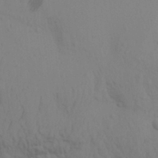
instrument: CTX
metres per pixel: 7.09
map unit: Aa
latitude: 31.9339
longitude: -135.8394
